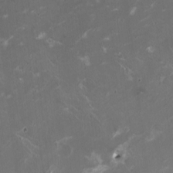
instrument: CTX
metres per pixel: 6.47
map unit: HNhu
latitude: 1.5560
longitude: -3.2726
